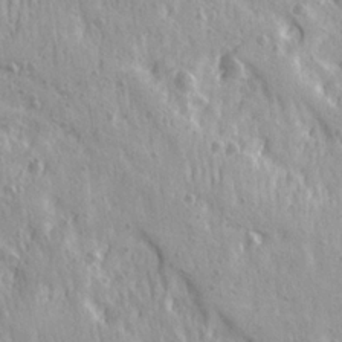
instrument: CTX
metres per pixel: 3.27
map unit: Ave
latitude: 21.8395
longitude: -134.6112
